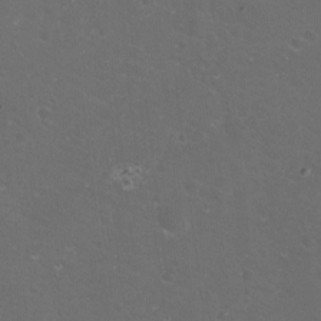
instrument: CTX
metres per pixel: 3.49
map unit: eHh
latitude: -11.5210
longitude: -61.5938
